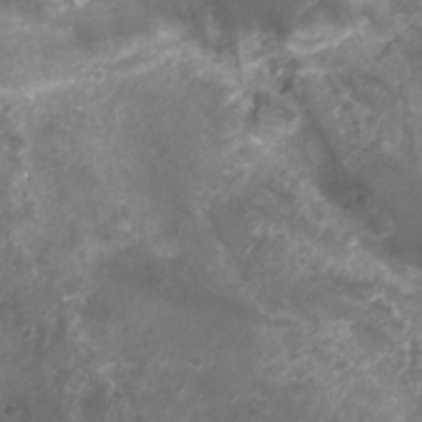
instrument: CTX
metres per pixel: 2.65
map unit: Nhu
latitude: 3.8394
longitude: -15.8962
